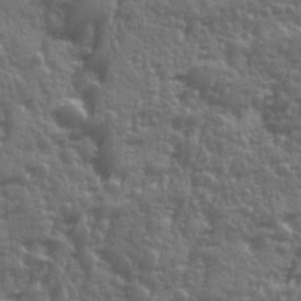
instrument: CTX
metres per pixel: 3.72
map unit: Ave
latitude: 12.0633
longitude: -103.8961
